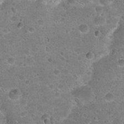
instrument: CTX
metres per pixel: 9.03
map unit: Hto
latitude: 22.1200
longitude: -49.5371
